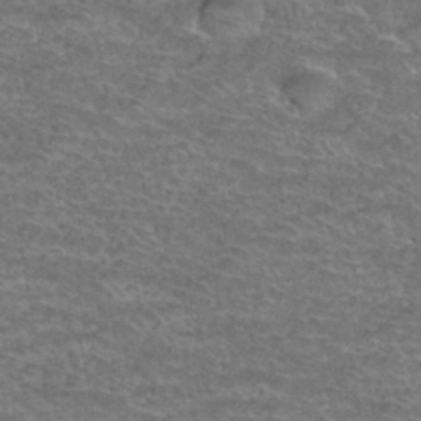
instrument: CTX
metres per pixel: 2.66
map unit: Hto
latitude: 38.1011
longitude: -42.1578
